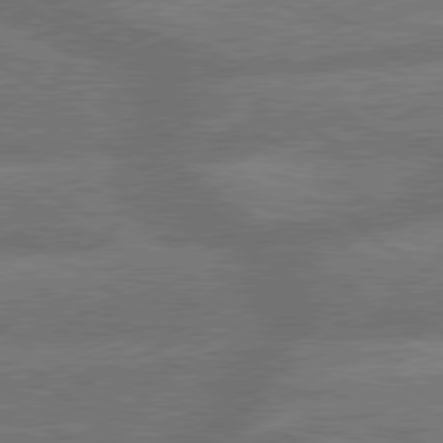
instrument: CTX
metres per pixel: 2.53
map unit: lApd
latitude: 79.6883
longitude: -165.4237
